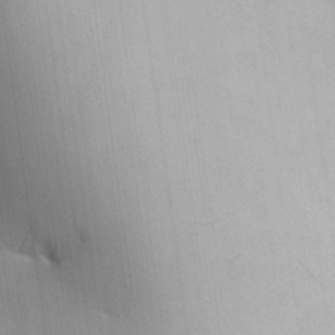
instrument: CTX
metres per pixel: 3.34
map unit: Aa
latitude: 25.0458
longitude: -137.0648
